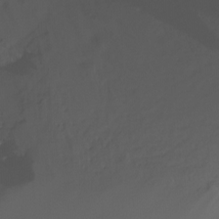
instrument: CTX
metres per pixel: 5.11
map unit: Ht
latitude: -15.9367
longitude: -45.5938
